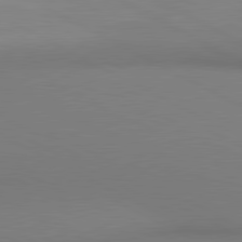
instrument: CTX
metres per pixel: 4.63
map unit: lApd
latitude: 80.7435
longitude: 145.6533
